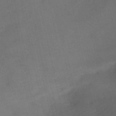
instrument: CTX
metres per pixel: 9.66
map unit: HNb
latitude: -53.8989
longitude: -47.8206
